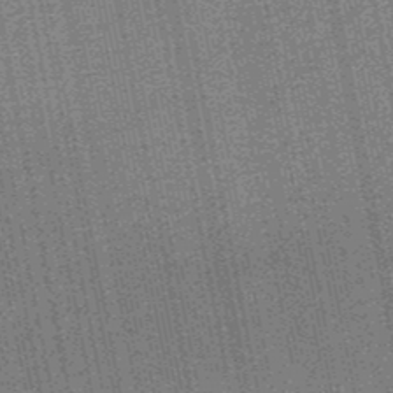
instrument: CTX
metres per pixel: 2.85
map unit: HNb
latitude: -50.2361
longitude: -42.1767
